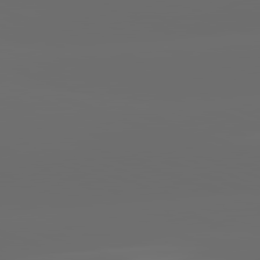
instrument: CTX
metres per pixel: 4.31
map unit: lApd
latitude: 82.2522
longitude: -165.3860
